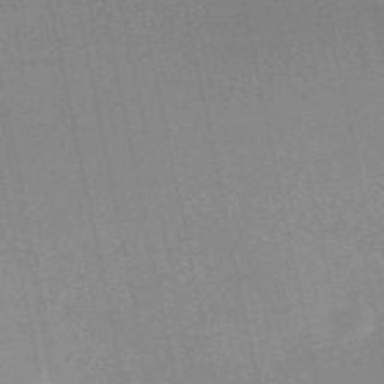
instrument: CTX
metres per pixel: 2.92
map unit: HNb
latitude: -53.1809
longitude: -47.4994
